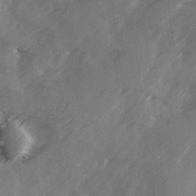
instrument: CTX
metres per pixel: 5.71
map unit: Ave
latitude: 2.0822
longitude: -111.0459
